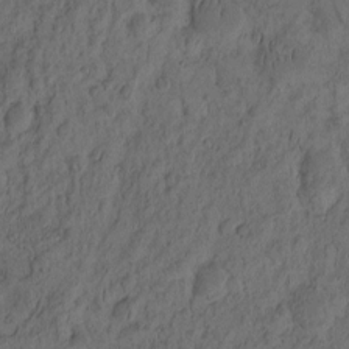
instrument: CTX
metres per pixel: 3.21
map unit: eHh
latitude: -2.1983
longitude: 17.0298
